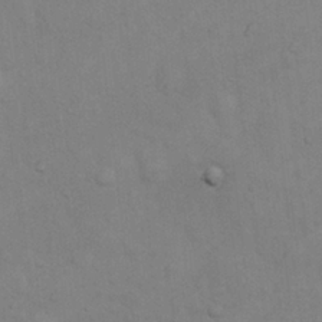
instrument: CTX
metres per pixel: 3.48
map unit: Nhu
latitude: 7.4048
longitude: -24.2333
